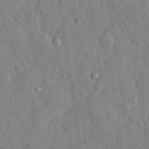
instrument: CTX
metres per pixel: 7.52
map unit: eHh
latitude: 29.3293
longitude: -77.4048
